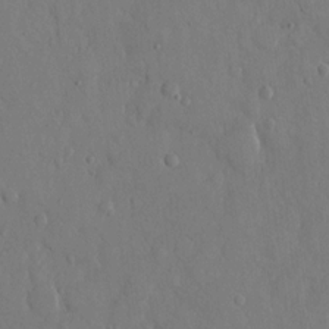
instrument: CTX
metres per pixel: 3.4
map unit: eHh
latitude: 14.3468
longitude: -69.7639
